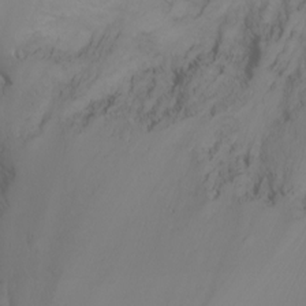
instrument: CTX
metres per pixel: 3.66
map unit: Nhu
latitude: -5.7855
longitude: -69.5749
